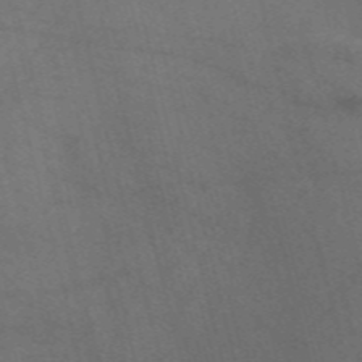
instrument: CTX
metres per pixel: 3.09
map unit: Nve
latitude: -57.4832
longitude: 51.3321
